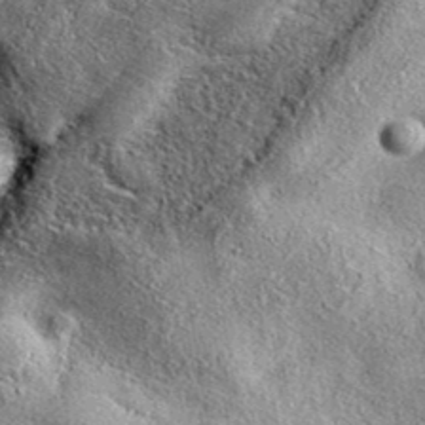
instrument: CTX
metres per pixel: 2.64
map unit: eAb
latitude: 38.3845
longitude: 109.6155
